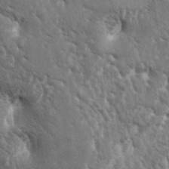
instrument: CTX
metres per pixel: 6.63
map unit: lAa
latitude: -5.2565
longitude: -125.8394
